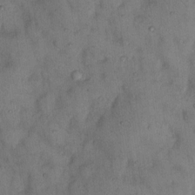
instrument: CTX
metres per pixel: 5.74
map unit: Hto
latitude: 11.3104
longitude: -61.9528
